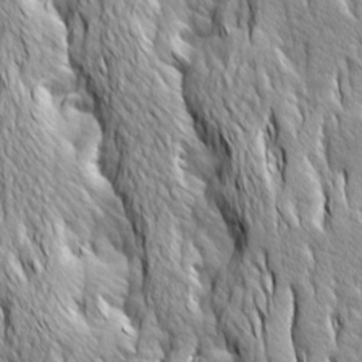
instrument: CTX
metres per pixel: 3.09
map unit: Ave
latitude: 14.3846
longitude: -133.6505
